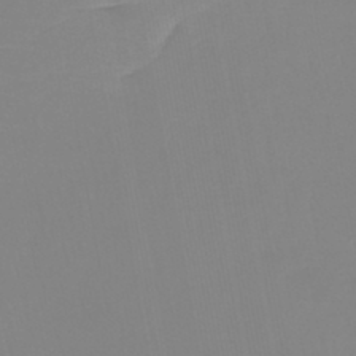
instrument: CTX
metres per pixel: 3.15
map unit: lHb
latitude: -44.5763
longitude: 55.6533
